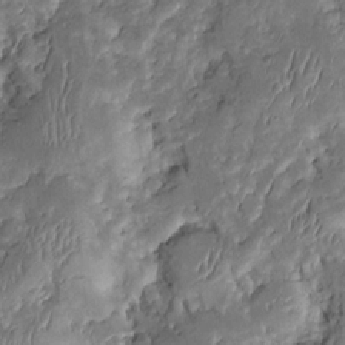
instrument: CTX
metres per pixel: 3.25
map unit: Htu
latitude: -0.6519
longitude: 148.5385
